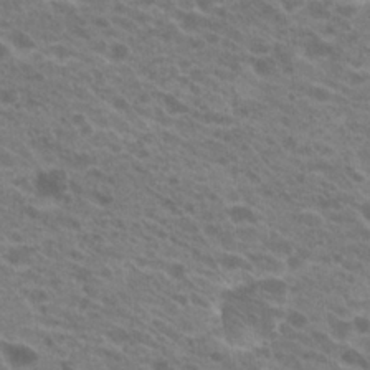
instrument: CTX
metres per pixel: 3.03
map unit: Hto
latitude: 21.6127
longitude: -38.4412
